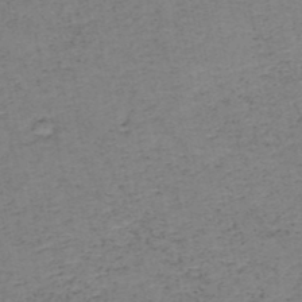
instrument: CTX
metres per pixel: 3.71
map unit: HNb
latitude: -50.3684
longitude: -51.6316
